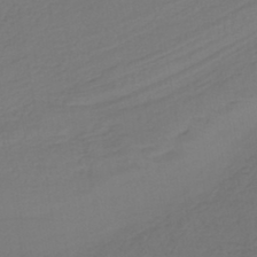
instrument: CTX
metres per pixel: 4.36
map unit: lHb
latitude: -43.2187
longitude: 65.9178
